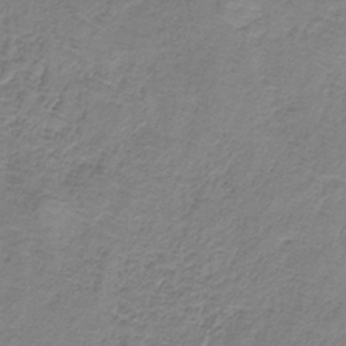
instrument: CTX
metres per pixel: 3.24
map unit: HNb
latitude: -33.9745
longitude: 56.4629
